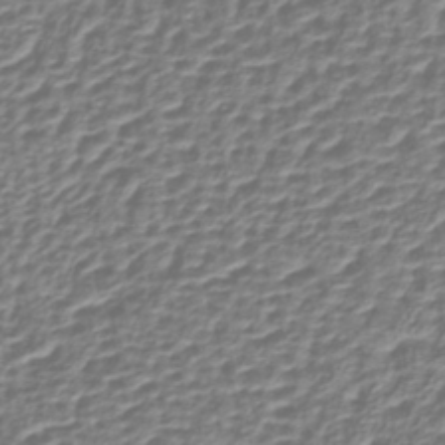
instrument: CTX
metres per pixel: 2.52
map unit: lHb
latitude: -39.1242
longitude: 59.0297
